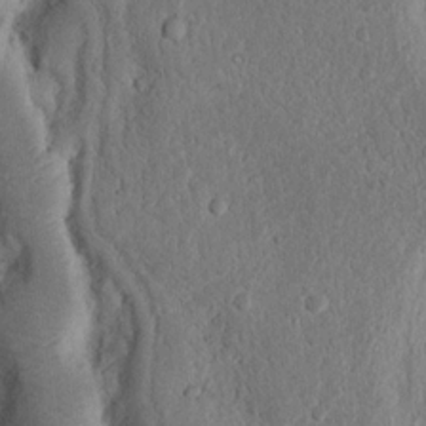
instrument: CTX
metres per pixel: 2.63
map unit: Nhu
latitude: 16.5357
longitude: -74.6491
